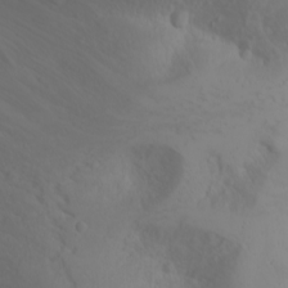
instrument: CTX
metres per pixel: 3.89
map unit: Nhu
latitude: -4.8786
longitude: -84.2523
